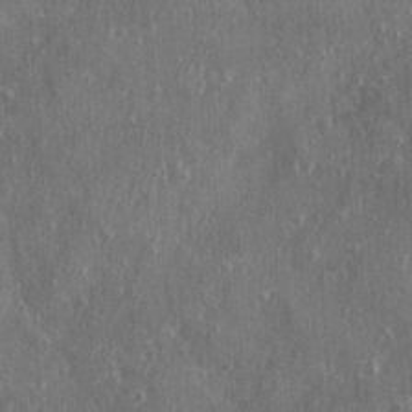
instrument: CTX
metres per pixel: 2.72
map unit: Ave
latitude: 22.4790
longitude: -133.8772
